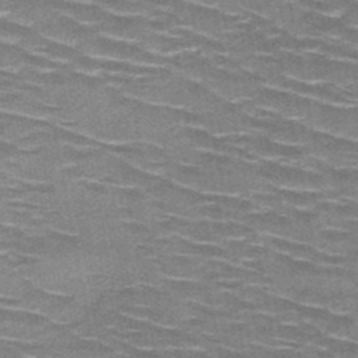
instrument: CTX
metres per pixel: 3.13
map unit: HNb
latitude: -47.7855
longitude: -47.3293
